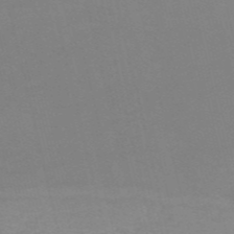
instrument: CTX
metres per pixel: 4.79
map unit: HNb
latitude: -54.4818
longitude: -45.4237
